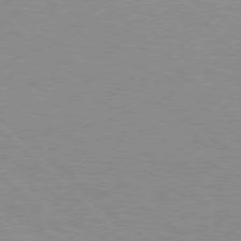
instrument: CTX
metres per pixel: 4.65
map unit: Hpe
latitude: 76.9136
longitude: -157.0647
